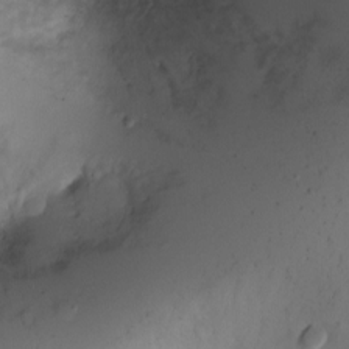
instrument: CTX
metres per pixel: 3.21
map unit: Ht
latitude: -3.6154
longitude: -28.9891
